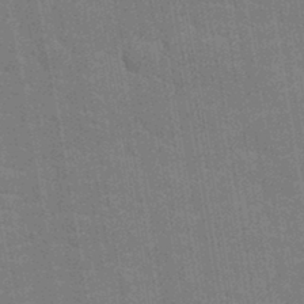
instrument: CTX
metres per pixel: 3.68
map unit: Nhu
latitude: -11.8045
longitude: -22.1200
